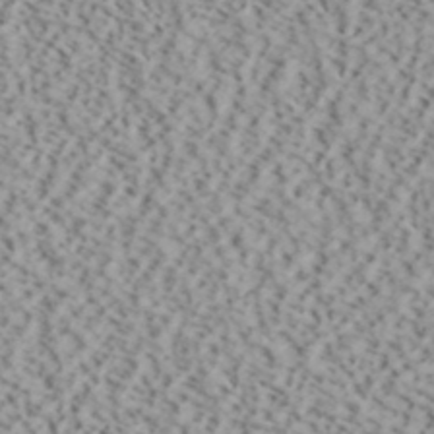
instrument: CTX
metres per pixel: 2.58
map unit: ANa
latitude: 40.3467
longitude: 30.4818
